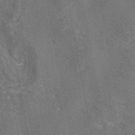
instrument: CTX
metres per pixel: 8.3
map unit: eAb
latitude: 45.6316
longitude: 108.6896
